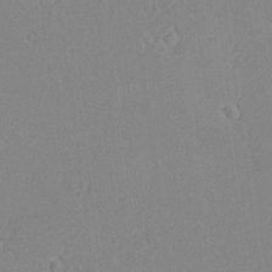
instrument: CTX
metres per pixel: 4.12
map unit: Aa
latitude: 18.4790
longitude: -140.7246
